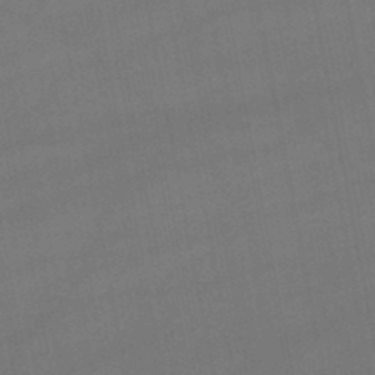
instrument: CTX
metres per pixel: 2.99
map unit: lHb
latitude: -47.5966
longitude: 73.8044
